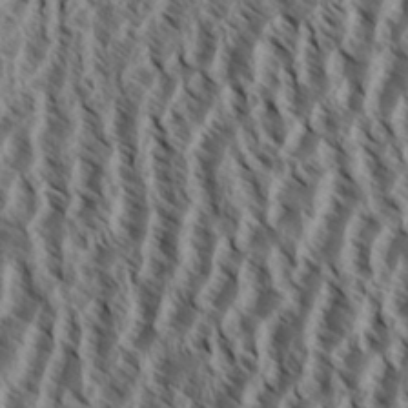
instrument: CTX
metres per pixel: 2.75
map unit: eHh
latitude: 34.5545
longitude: -137.8773
